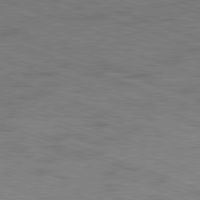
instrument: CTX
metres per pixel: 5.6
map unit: Ap
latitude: -81.4833
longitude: -73.1404
